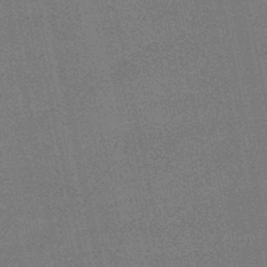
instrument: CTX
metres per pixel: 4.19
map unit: lHb
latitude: -49.8612
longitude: 79.6155
